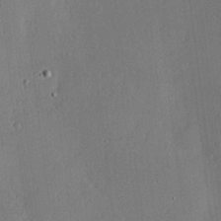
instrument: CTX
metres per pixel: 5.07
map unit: Hve
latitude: 17.7639
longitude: 149.8801
